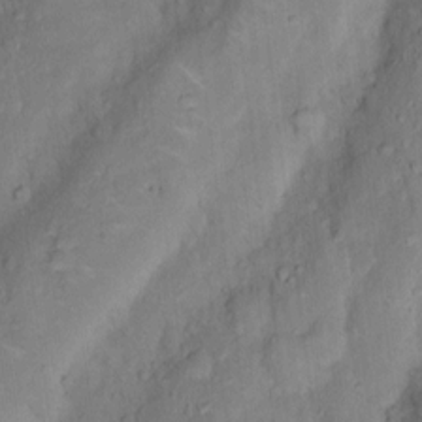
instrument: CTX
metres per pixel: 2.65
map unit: Nhu
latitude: 5.1970
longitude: -24.2144
